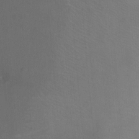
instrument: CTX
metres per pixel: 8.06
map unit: Ht
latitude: -10.3495
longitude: -39.5371
